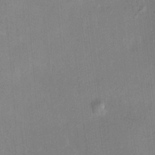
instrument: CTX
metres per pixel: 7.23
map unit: HNhu
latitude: 7.3860
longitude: 11.4077
